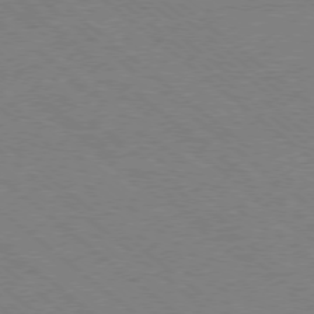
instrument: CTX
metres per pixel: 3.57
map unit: Ap
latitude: -78.2739
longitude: -83.6693
